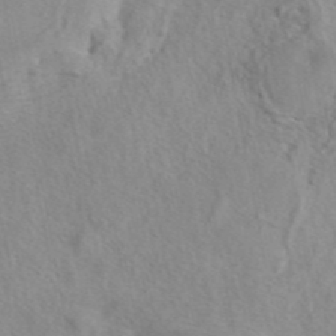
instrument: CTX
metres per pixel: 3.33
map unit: eAb
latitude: 41.1403
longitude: 105.2943
